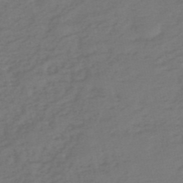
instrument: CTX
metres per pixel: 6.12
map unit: eHh
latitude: -51.6911
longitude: -24.6868
